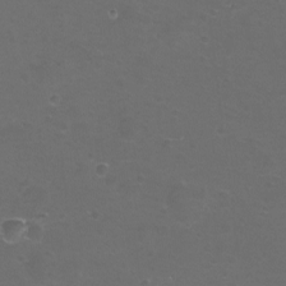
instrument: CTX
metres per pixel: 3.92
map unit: eHh
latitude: -11.9745
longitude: -60.5357
